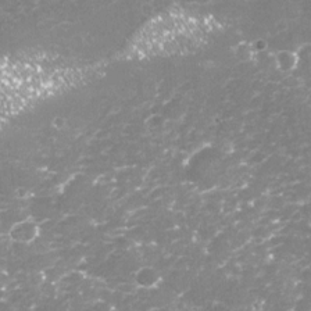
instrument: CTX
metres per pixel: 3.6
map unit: Nhu
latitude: -18.4818
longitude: -57.5749
